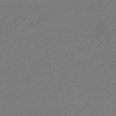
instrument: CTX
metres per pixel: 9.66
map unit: eHb
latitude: -49.7289
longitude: 73.3887
